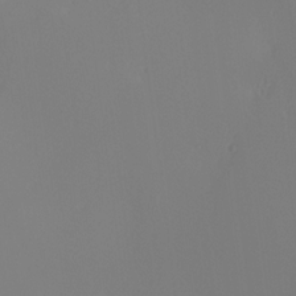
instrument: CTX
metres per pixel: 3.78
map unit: Nhu
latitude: -6.3495
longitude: -95.0459
